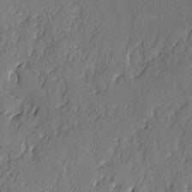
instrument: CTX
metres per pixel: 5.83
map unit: lAvf
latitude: -3.9745
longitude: -107.8205
